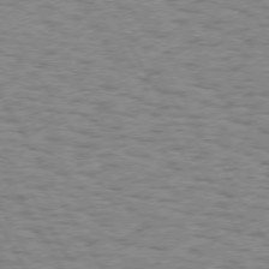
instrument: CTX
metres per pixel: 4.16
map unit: Hpe
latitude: 73.8773
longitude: -135.0836
